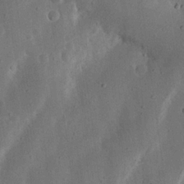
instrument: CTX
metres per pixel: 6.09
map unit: Nhu
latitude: 19.3670
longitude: -75.0458
